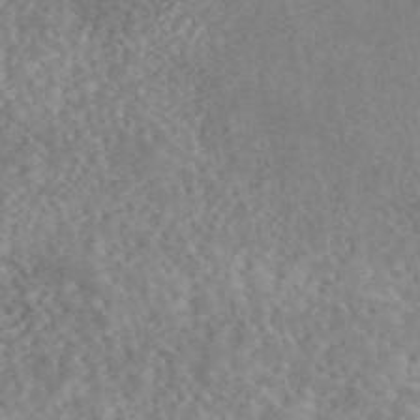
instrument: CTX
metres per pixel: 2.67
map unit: eAb
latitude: 45.1025
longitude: 124.3117
